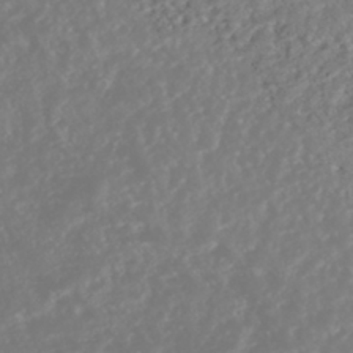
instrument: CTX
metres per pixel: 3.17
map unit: HNhu
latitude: -45.1431
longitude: 104.0850
